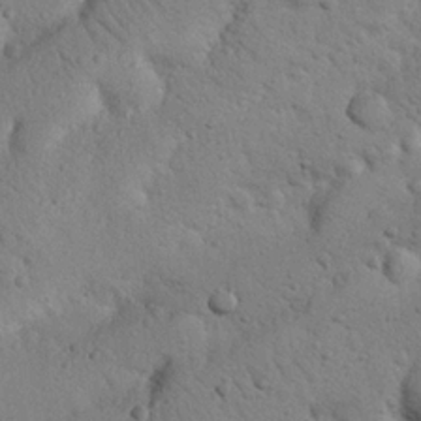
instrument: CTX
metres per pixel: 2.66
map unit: Nhu
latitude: 22.3845
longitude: -74.9325
